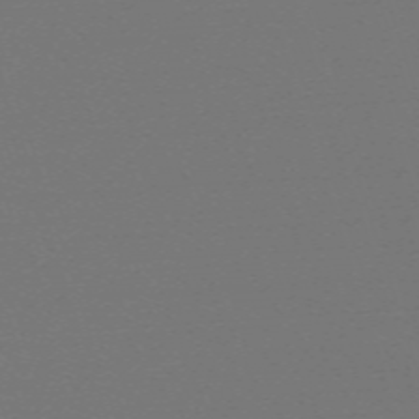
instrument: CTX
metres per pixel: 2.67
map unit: eHh
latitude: -63.5588
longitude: 52.8785
